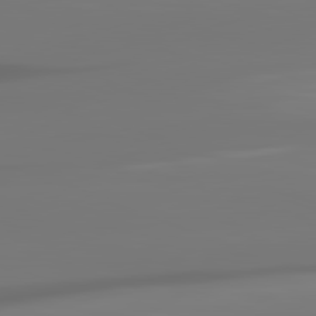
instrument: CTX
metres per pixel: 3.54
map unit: lApd
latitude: 81.8772
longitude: -145.8394
